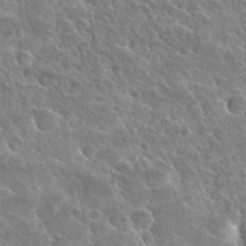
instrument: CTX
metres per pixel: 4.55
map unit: Hto
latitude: 27.4238
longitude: -39.1781
